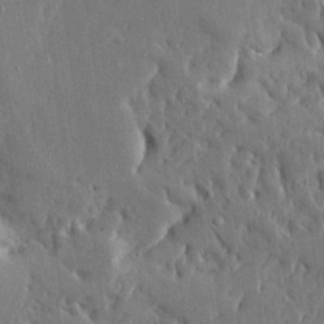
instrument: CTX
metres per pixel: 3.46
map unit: Ave
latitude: 16.7813
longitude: -140.1199
